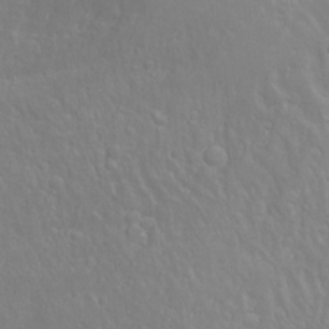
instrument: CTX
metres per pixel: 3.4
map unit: Htu
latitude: -4.2550
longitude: -87.9717
